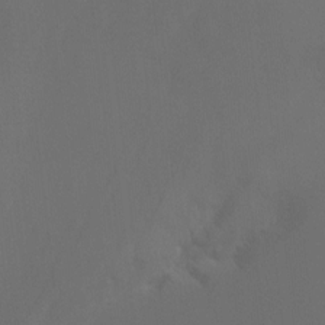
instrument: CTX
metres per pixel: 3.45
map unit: Ht
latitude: -10.1795
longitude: -33.5938
